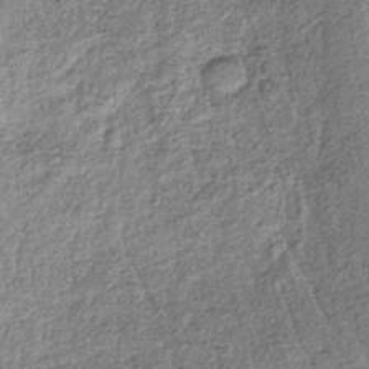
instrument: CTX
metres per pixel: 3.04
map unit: lHb
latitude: -38.6329
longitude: 67.8234
